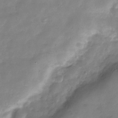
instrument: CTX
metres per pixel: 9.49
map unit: Hve
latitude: -31.8233
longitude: 90.6708
